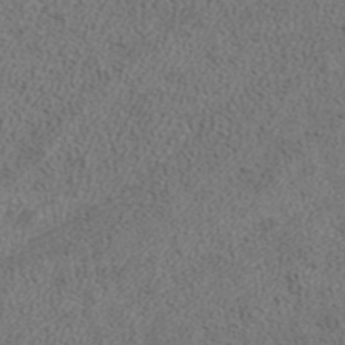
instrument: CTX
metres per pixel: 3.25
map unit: ANa
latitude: 37.5749
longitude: 20.0094
